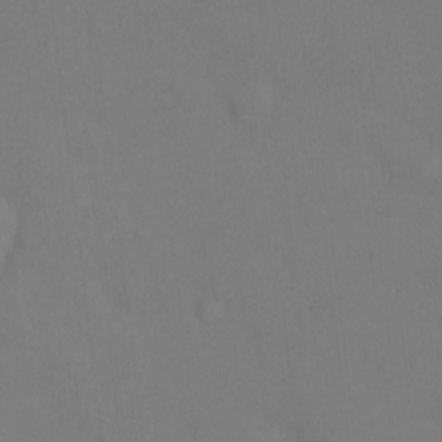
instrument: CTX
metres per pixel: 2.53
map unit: Hto
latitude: -0.6330
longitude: -33.5749
